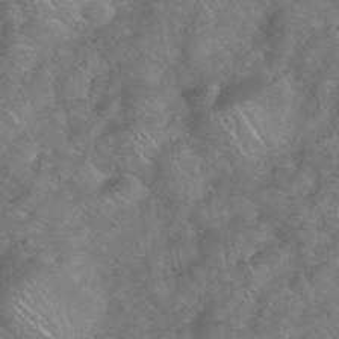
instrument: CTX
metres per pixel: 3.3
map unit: eHh
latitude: 39.4237
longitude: -58.7624
